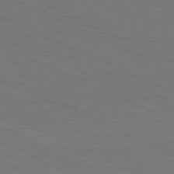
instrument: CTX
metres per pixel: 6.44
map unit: Hpe
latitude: -81.7667
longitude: 14.7652
